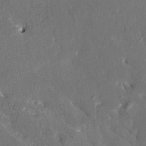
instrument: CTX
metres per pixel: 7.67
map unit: HNhu
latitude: 6.4034
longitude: 3.4265
